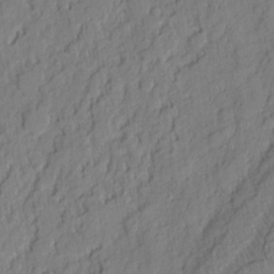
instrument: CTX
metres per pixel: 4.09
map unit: eHh
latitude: 6.6301
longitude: -76.0255
